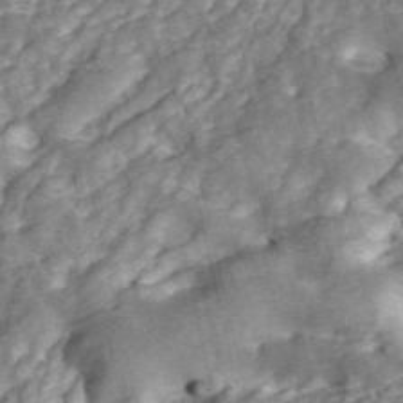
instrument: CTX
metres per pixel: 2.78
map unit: ANa
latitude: 45.8961
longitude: 24.9542
